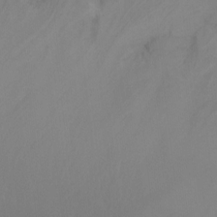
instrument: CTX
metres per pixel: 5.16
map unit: Ht
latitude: -10.2362
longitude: -37.6127
